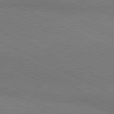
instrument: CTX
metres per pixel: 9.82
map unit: lApd
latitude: 80.8758
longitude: 148.1039
